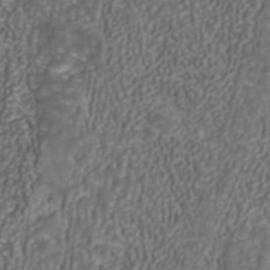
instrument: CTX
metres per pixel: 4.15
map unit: ANa
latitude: 42.2712
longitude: 29.7289
